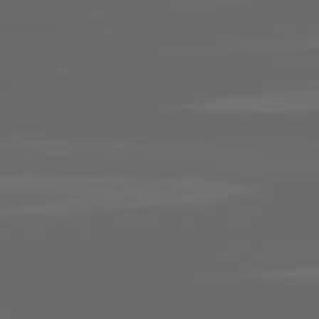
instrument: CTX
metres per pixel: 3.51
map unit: lApd
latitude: 82.0255
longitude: -169.6505
